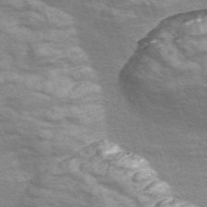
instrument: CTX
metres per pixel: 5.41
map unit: Nve
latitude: -56.8408
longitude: 59.3320
